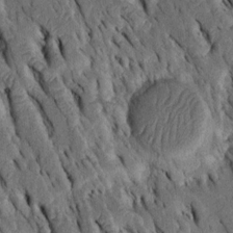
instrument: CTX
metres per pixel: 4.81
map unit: Htu
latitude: -3.0675
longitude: 151.0486
